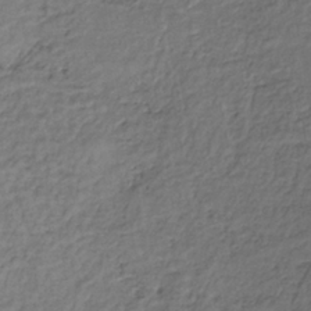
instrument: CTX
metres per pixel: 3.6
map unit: lHb
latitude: -35.5399
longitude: 63.3320
